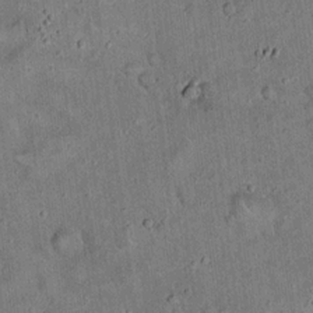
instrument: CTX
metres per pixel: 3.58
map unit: eHh
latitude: 19.4426
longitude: -60.5545
